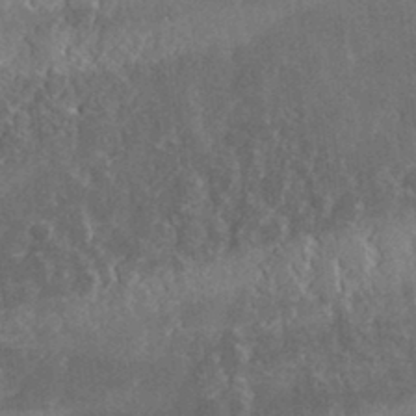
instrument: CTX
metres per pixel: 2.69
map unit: lHvf
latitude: 33.3293
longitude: -91.2159
